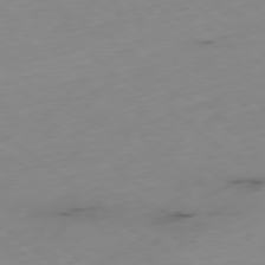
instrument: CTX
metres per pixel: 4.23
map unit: Ap
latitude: -79.0675
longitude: -59.0459
